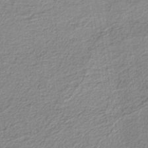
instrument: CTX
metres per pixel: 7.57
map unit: eAb
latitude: -38.3495
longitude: 52.1227
